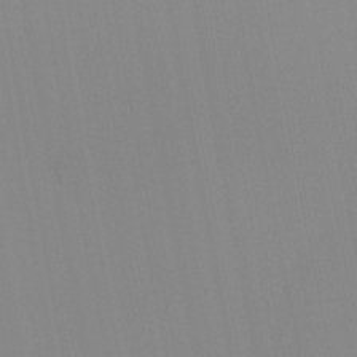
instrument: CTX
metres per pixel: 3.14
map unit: Nhu
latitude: -6.0661
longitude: -93.6882
